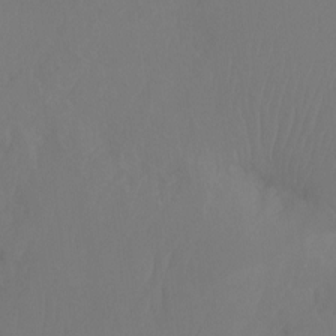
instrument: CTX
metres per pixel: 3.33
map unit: Ht
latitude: -7.9367
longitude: -32.6302
